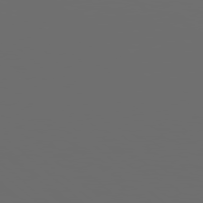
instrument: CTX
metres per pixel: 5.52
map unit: Hpe
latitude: 77.9528
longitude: -177.5749
